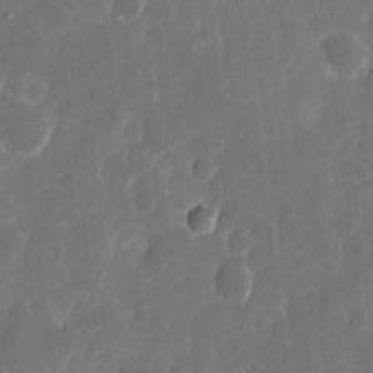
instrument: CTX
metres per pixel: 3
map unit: eHh
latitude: 11.8206
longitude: -72.6113
